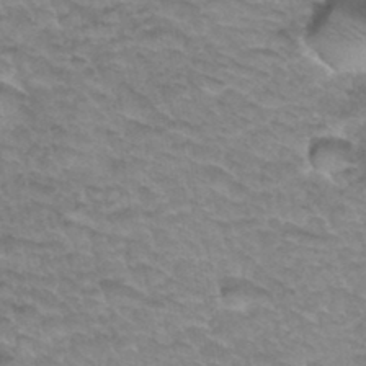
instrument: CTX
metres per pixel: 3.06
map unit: Hto
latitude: 34.3089
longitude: -47.8584
